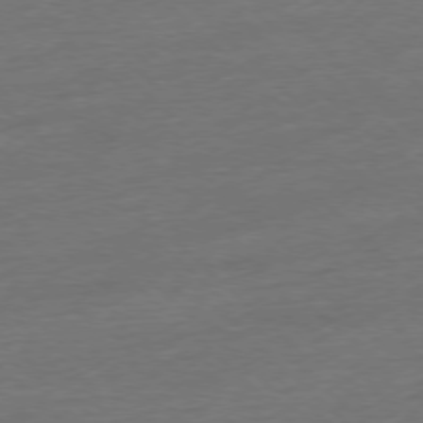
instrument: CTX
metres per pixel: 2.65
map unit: Hpe
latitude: -77.3888
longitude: -12.9892
